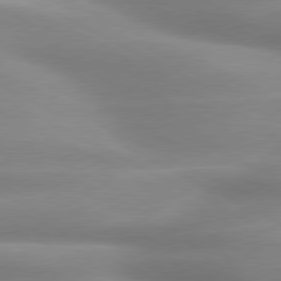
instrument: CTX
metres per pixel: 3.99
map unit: lApd
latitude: 79.6127
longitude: -120.1956
